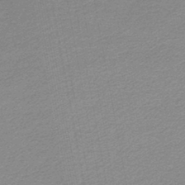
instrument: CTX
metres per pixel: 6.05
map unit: lHb
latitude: -45.9745
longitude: 58.0094
